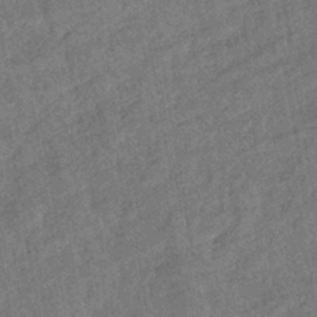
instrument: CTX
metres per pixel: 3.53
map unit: eHb
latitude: -39.7100
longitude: 77.8611
